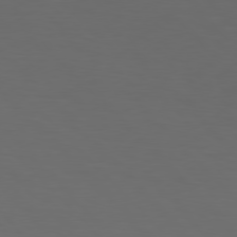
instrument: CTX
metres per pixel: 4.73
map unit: Hpe
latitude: 77.1214
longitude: -167.4804
